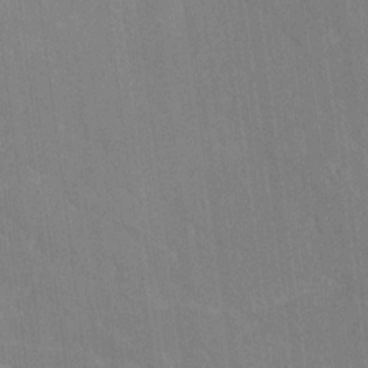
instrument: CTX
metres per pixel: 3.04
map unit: Ave
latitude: 20.0633
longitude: -136.4979
